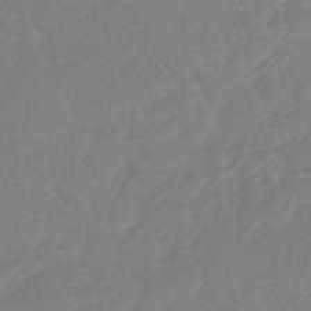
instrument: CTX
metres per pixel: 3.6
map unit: eHb
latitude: -45.9556
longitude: 84.2928
